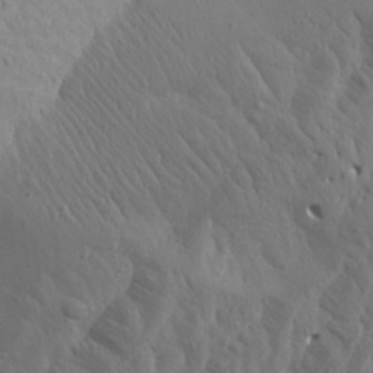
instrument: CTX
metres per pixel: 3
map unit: Aa
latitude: 26.1578
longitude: -144.1200
